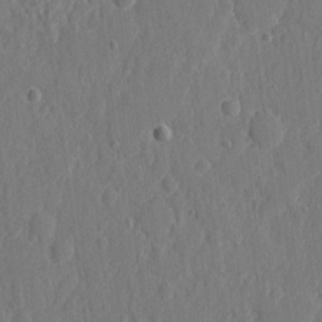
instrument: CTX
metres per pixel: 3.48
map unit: eHh
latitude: 6.5357
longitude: -73.0648
